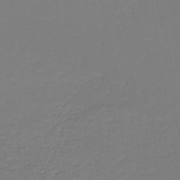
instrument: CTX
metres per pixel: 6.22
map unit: lHb
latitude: -42.5384
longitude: 71.5777
